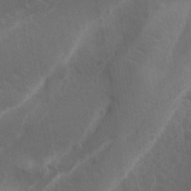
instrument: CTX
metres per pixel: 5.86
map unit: Ave
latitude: -8.8597
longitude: -121.1403
